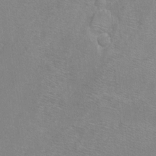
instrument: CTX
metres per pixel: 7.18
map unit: Ht
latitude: -7.1431
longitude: -36.7435
